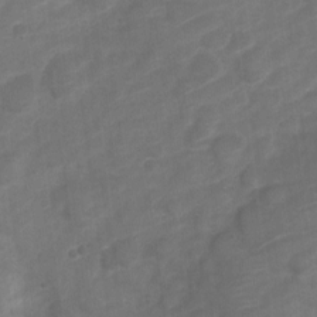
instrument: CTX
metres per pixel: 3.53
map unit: Nve
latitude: -19.5399
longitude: 107.7667
